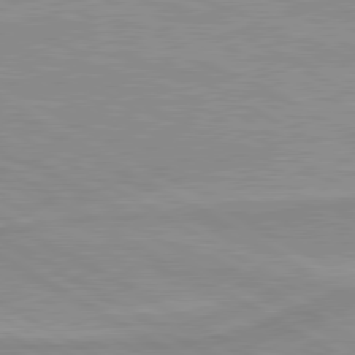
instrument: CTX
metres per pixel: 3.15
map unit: lApd
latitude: 80.1011
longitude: 171.5588
